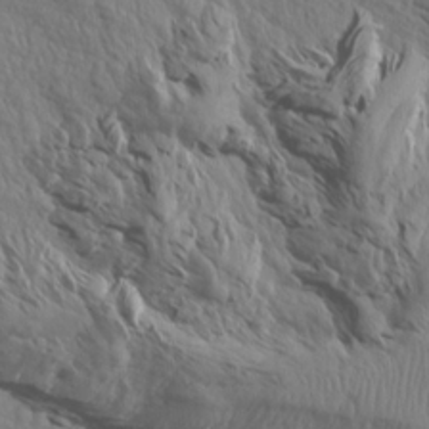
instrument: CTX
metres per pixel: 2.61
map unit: Aa
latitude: 14.8002
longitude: -143.3104
